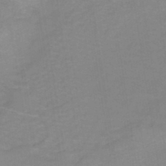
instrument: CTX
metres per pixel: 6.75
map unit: HNb
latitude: -45.4832
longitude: -45.4993
